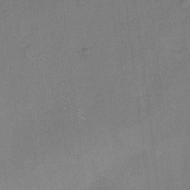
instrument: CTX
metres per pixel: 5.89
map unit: Hto
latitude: 7.1403
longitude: -62.4034
